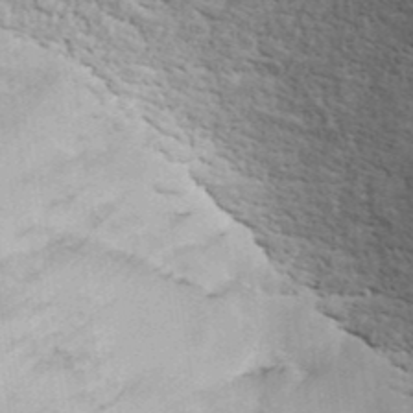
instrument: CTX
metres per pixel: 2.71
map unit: ANa
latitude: 40.4034
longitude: 20.2172
